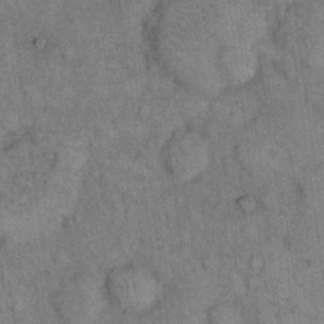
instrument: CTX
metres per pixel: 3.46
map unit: eHh
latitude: 15.9151
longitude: -65.6694
